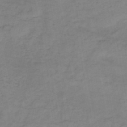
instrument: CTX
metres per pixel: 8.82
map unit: HNb
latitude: -46.6707
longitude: -38.4790
